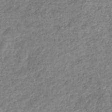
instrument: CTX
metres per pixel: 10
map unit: eHb
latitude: -32.5574
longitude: 73.3132
